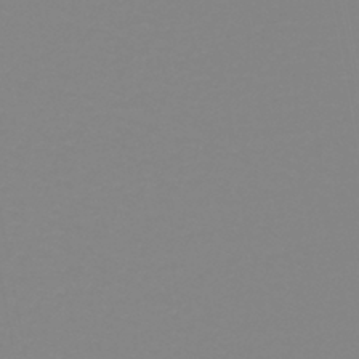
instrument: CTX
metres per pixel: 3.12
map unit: lHb
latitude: -40.9542
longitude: 63.7477
